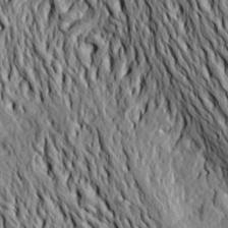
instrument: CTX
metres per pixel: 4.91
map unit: Aa
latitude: 19.9906
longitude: -149.8583
